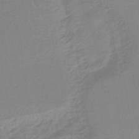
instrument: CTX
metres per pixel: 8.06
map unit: eHb
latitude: -44.3684
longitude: 89.9178
